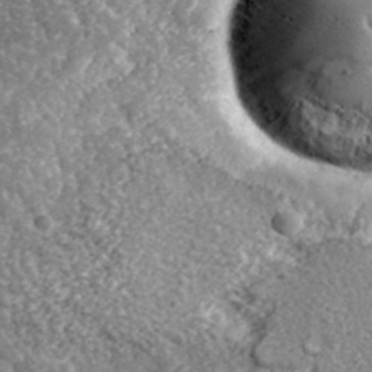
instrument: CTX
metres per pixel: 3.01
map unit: lHvf
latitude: 36.1389
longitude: -87.6316
